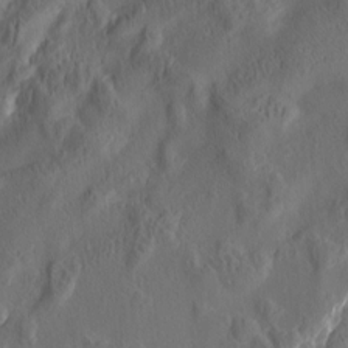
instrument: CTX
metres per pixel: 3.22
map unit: Nve
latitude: -7.2187
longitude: 173.6722
